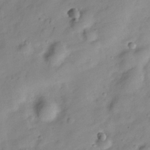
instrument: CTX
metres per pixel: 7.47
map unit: Hve
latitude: -28.6896
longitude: 93.2376
